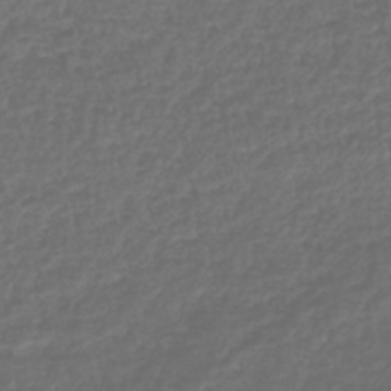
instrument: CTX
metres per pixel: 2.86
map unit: lHb
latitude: -43.5210
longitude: 71.9556
